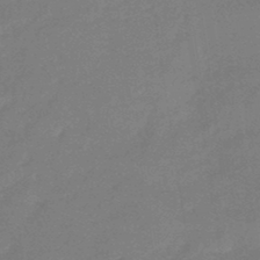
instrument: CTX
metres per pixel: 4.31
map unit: eHb
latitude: -44.7085
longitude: 86.1228
